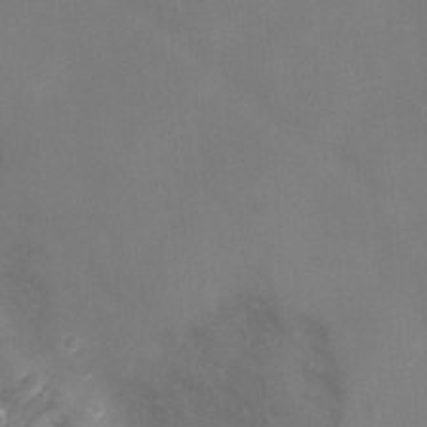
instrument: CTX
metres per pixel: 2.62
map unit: Ht
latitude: -3.0297
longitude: -20.6491
